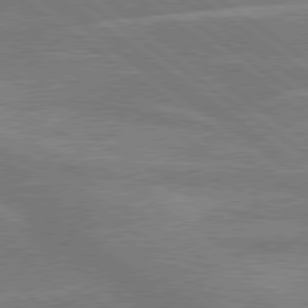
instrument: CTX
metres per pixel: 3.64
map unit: lApd
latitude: 79.5560
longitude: -121.2159
